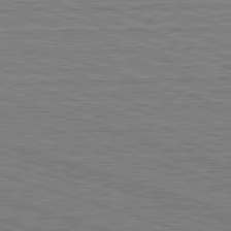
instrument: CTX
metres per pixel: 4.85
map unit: Hpe
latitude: -82.8030
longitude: 9.6344
